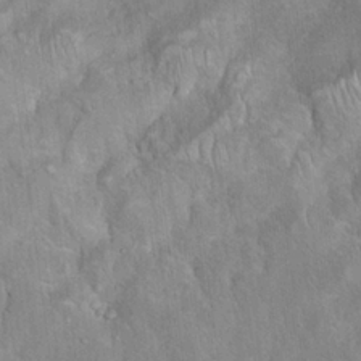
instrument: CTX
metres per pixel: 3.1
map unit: Hto
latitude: 18.8002
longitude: -43.5371
